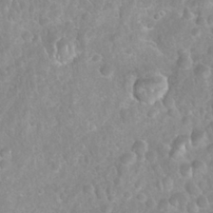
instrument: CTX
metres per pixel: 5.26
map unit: Nhu
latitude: 27.0459
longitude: -63.5560
